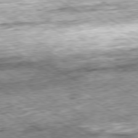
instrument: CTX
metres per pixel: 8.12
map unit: Ap
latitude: -80.2173
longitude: -88.9703
